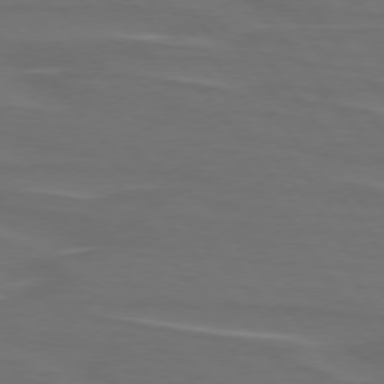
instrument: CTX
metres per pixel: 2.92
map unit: lApd
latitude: 75.3293
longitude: -79.7828
